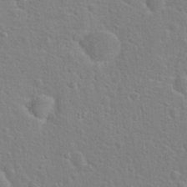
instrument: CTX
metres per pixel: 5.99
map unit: Hto
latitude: 22.1200
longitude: -47.3860
